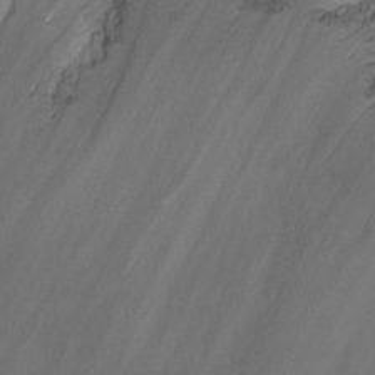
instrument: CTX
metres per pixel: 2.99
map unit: Ht
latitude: -14.2362
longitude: -57.7449
